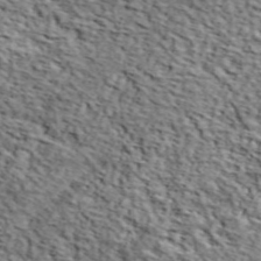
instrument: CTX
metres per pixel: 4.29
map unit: lHvf
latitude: 38.8002
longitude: -87.2159
